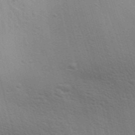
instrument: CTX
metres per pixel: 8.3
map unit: Aa
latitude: 27.9150
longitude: -139.8583
